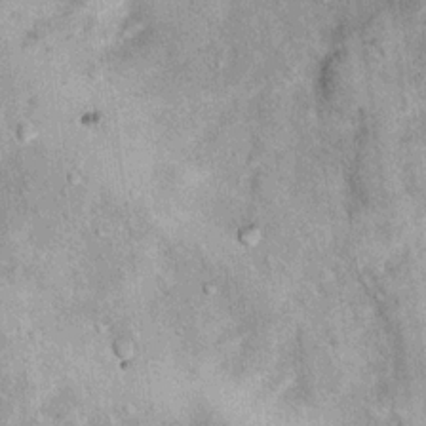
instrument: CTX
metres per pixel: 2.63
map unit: Hto
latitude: 14.3846
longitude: -35.6882
